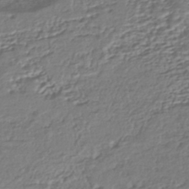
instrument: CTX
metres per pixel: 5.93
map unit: HNhu
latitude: -43.3698
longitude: 107.2943
